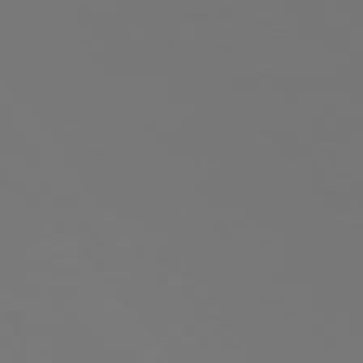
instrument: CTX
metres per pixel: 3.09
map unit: Hpe
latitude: 73.7072
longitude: -128.7246
